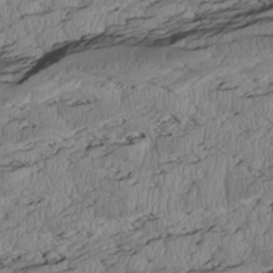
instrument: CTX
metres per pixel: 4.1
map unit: Htu
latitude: 2.5923
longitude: 149.4266
